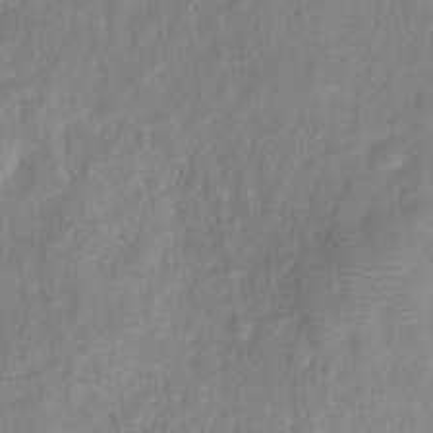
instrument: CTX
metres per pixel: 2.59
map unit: HNhu
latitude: -28.3117
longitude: 74.0472
